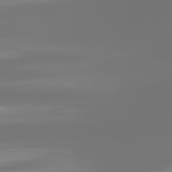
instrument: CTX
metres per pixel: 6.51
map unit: lApd
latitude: 81.9339
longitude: -166.4223
